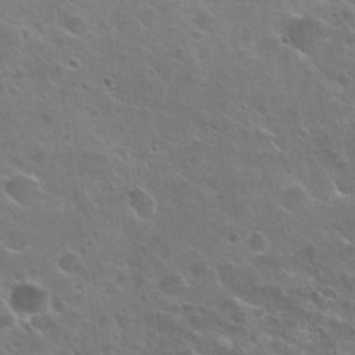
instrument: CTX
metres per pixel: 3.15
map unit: Nhu
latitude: 25.4615
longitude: -50.8758
